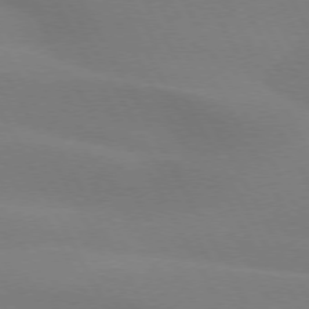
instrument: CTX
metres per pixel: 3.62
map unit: lApd
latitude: 73.6694
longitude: -48.3467
